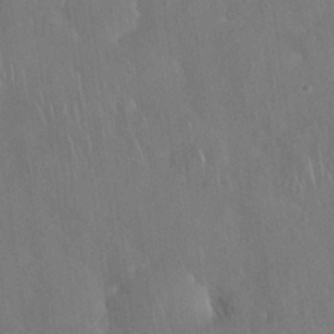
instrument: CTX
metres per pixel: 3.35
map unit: Nhu
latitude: 27.6505
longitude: -65.5938
